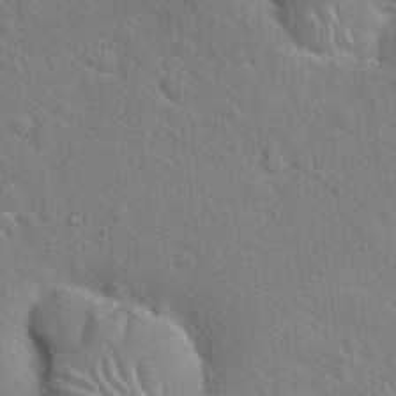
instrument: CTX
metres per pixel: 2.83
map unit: Hto
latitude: 20.6491
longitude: -49.5560
